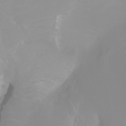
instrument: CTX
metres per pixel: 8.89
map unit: Ht
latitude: -1.8801
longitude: -61.5560
